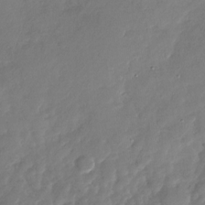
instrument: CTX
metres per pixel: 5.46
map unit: Nhu
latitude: -28.6330
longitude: -60.7435
